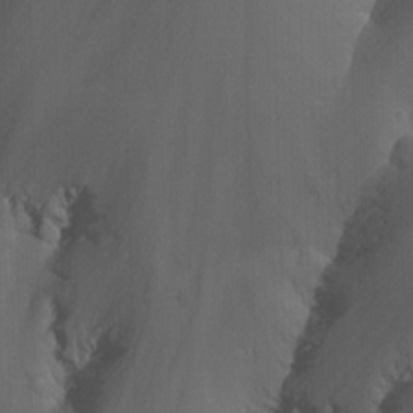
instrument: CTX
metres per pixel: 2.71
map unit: Nhu
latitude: -12.8408
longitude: -65.3293
